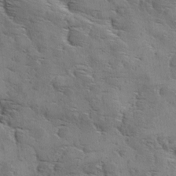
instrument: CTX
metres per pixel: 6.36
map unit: Ave
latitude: 11.7828
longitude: -105.9906
